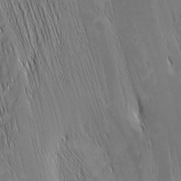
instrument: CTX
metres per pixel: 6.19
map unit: Nhu
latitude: -5.8044
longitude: -151.8961
